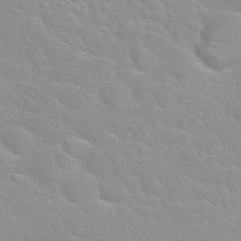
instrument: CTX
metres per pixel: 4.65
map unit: Nhu
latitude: 30.4223
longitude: -50.8191
